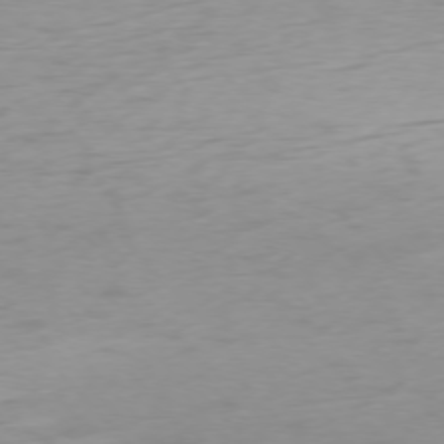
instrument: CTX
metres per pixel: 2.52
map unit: Ap
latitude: -76.6141
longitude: -63.9150
